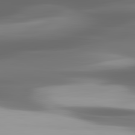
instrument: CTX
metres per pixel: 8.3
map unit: lApd
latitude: 82.8757
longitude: -132.6491
